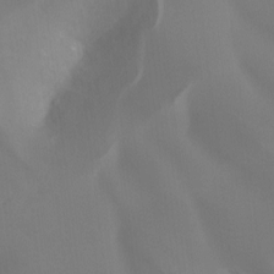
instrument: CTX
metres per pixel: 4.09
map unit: Hto
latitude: -8.4818
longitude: -47.9906
